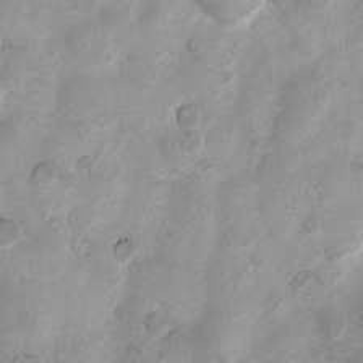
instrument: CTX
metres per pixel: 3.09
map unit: Nhu
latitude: 7.6883
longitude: -22.9514
